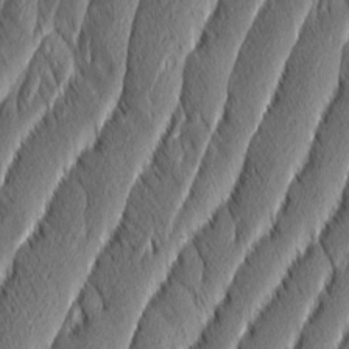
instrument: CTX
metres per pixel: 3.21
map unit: Aa
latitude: 8.0255
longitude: -130.5735
